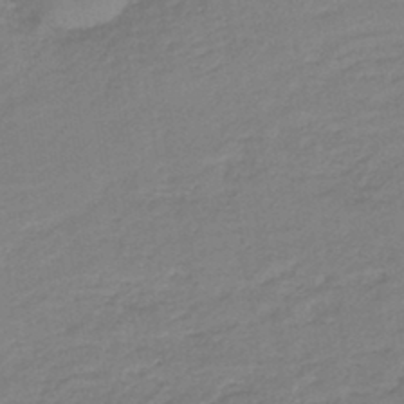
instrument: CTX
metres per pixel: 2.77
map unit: HNb
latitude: -41.7666
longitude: 51.2754
